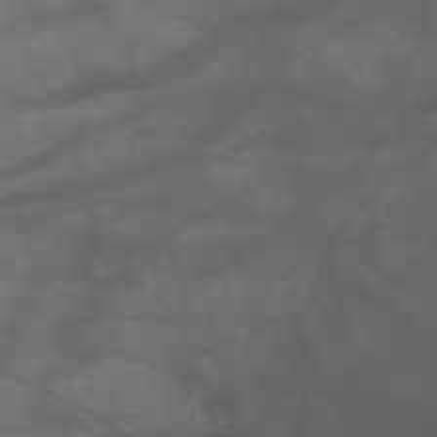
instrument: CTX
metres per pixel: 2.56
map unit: HNb
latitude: -51.9745
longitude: -46.0633
